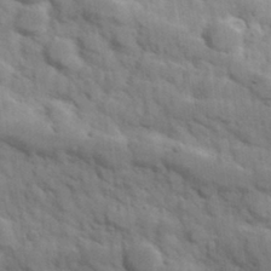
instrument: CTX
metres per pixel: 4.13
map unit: Hve
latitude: 31.6505
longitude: 151.1998
